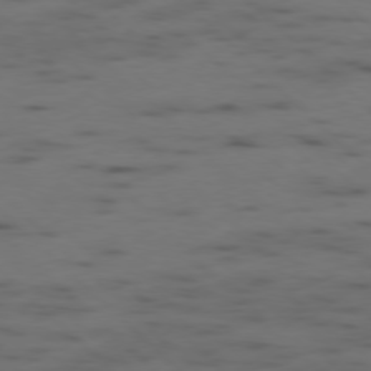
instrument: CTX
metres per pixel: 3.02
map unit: Ap
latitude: -78.6896
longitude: -62.5546
